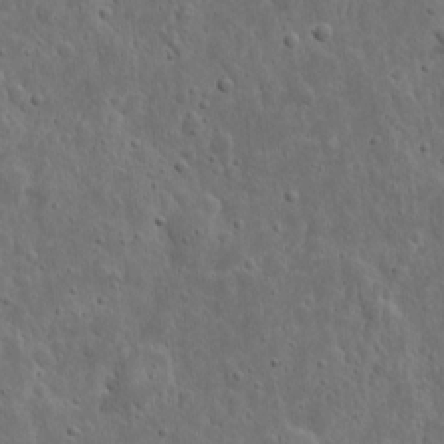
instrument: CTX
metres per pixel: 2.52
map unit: eHh
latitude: 10.6491
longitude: -73.1215
